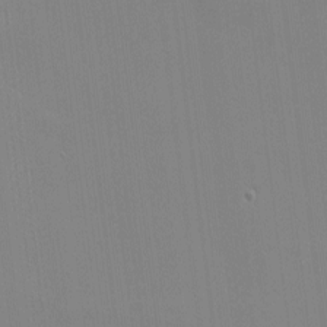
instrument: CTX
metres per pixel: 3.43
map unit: eHh
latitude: -2.3495
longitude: -79.8773
